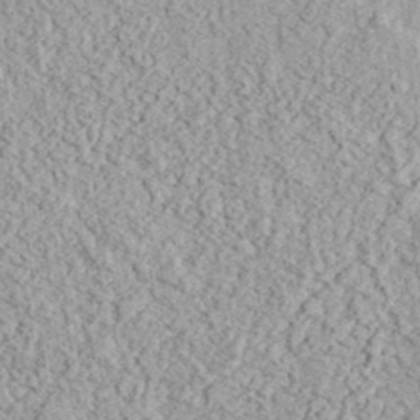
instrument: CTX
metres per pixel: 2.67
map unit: eHh
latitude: 37.5749
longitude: -80.9703
